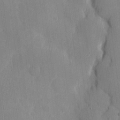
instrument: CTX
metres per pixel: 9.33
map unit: eHh
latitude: 4.3467
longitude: -72.7625
